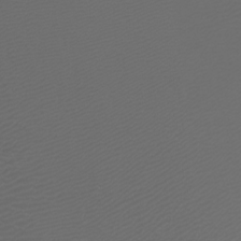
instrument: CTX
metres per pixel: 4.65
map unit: Htu
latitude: -4.7841
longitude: -89.3671
